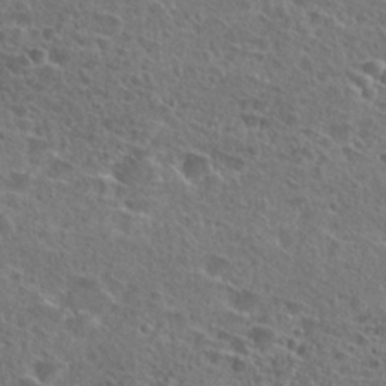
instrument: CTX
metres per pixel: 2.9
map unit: Hto
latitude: 25.8394
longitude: -46.0633
